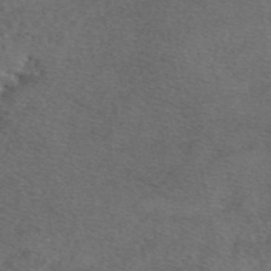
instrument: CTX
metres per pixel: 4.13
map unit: eAb
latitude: 48.3845
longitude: 107.8045
